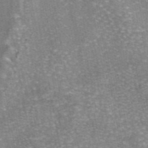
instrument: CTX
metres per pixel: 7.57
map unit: eAb
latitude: 46.0444
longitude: 104.2361
